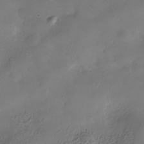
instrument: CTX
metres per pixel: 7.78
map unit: Hve
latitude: -31.0297
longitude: 94.5195
